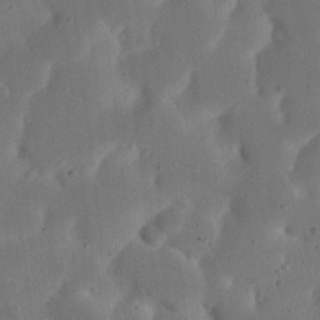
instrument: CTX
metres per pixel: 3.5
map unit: eHh
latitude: 21.7639
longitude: -69.8206
